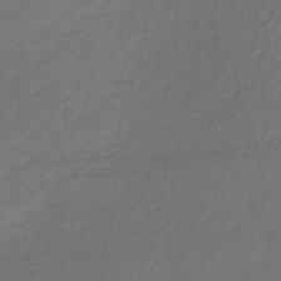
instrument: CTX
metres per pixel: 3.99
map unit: lHb
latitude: -39.9367
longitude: 70.4251
